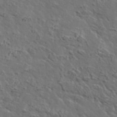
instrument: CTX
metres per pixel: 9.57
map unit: lHvf
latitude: 37.6694
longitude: -91.9150
